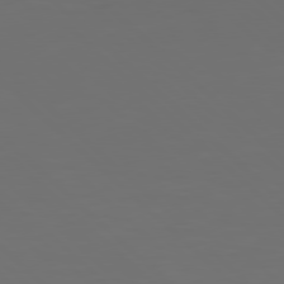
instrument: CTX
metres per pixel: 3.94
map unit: Hpe
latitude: 77.8961
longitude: -168.2712
